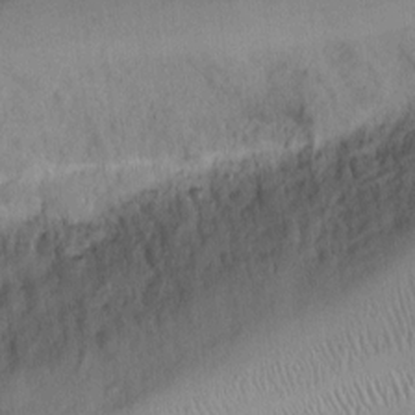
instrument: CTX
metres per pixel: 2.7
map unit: Ht
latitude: 7.2915
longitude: -76.2900
